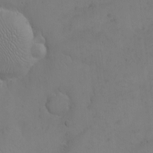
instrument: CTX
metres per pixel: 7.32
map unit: eHh
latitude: -9.2943
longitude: -65.8016
